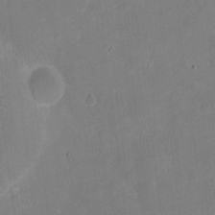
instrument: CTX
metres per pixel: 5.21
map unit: eHh
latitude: 4.9325
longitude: -66.2522
